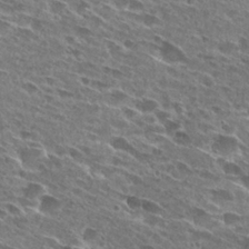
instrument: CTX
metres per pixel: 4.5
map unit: Hto
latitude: 27.0459
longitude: -43.8394
